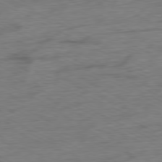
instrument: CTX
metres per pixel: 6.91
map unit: Ap
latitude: -80.1795
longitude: -82.3845
